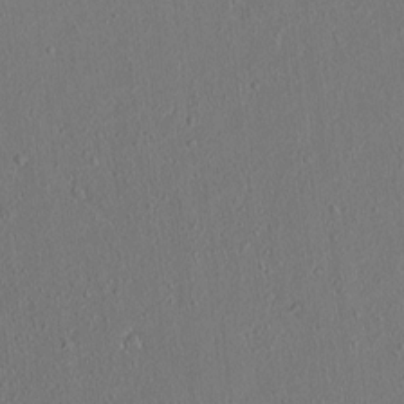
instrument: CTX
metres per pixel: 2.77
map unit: lAvf
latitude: 8.0444
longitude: 168.0094
